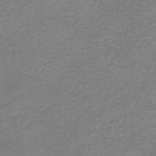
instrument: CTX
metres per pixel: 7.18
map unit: eHb
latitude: -36.9163
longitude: 76.1039
